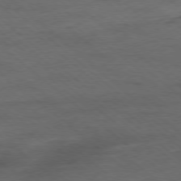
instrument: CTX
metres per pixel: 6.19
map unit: Ap
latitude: -78.4251
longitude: -93.0080
